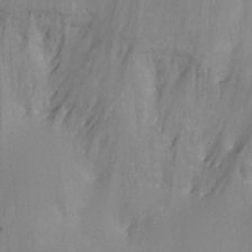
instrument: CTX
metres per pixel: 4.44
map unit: Ht
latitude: -9.7100
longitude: -46.6491
